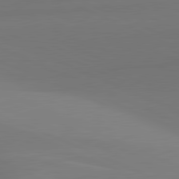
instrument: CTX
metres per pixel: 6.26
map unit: lApd
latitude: 81.7072
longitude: 144.1228
